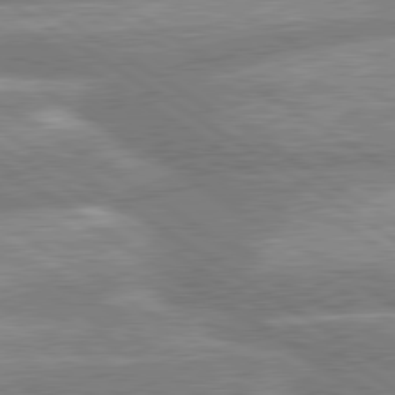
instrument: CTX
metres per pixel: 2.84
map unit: lApd
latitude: 80.2145
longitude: -164.6490
